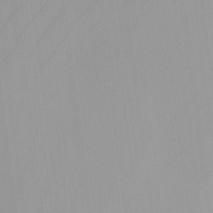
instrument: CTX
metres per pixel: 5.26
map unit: Nhu
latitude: -4.6329
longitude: -93.8205
